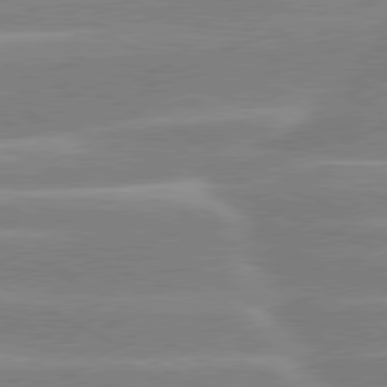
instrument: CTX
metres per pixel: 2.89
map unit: lApd
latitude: 80.3278
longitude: -134.9891
